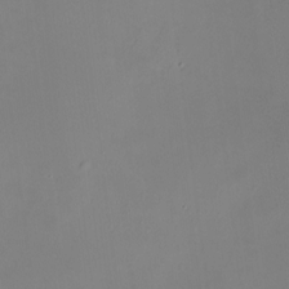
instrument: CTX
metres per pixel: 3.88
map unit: HNhu
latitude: 8.1389
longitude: 12.4818
